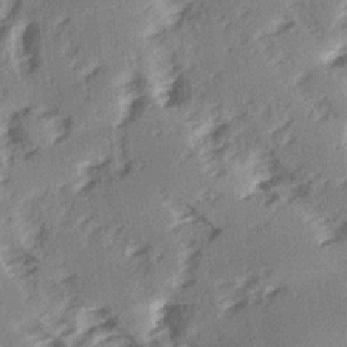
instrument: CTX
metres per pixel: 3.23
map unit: Ave
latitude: 15.1215
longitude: -104.2901
